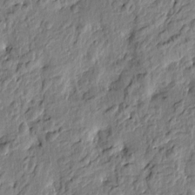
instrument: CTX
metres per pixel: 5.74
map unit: Htu
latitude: -2.9919
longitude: 179.1053
